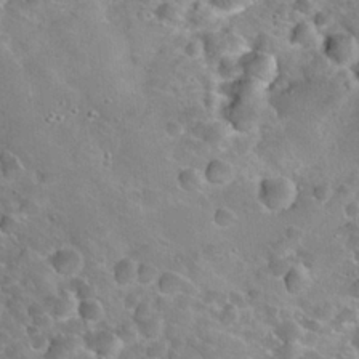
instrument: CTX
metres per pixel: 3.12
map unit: Hto
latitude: 19.5371
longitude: -49.7639
